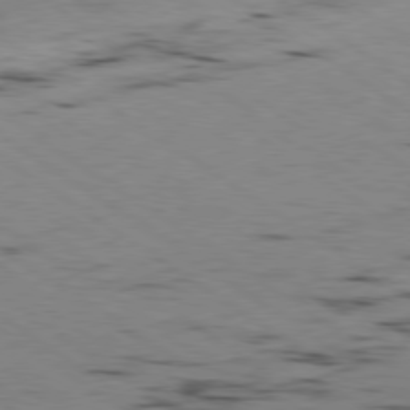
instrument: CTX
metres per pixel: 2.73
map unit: Hpe
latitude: -80.2173
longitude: 23.7667
